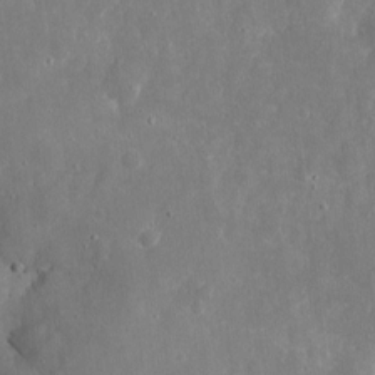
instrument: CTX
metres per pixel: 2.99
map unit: eHh
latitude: 8.7057
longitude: -71.8016
